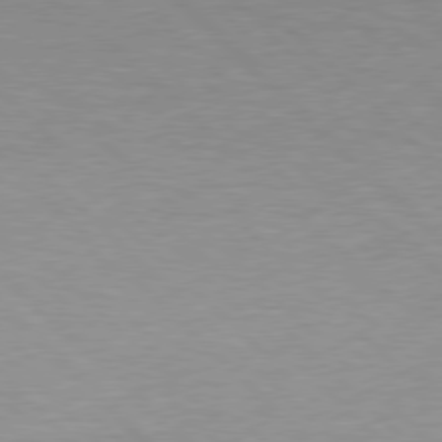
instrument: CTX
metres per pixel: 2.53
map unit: Hpe
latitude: 77.4804
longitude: -156.4790
